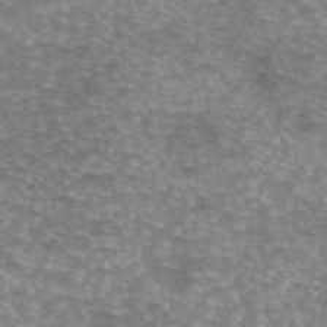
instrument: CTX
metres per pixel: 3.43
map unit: eAb
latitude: 45.6883
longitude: 103.1809
